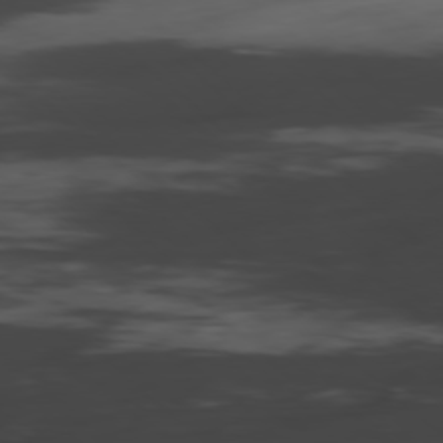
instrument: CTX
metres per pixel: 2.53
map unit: Hpe
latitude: -78.6140
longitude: -20.7624
